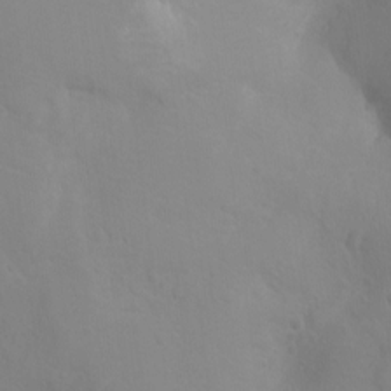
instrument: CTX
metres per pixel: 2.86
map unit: Ht
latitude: -3.1620
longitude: -25.9339
